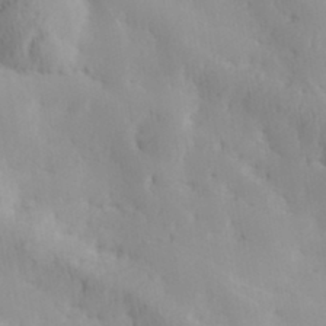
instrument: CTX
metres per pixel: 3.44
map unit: Hve
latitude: 32.7624
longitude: 149.1620
